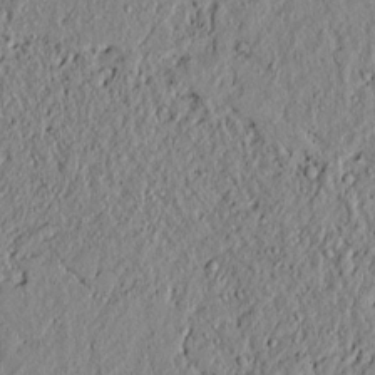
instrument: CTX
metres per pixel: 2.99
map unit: lAvf
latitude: 6.9136
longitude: 167.4832
